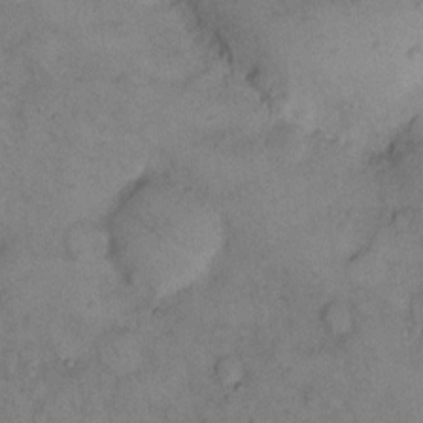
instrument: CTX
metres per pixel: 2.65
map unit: eHh
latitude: 12.8569
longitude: -63.3671
